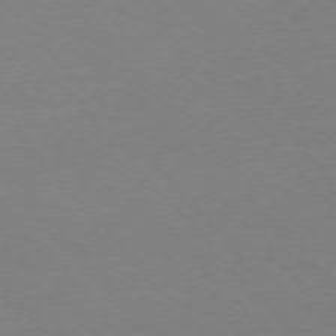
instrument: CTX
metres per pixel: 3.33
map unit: Ap
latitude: -75.8234
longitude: -63.1403
